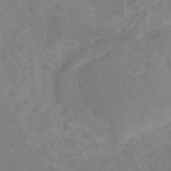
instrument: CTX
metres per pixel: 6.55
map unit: eHb
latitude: -31.3509
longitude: 68.5195
